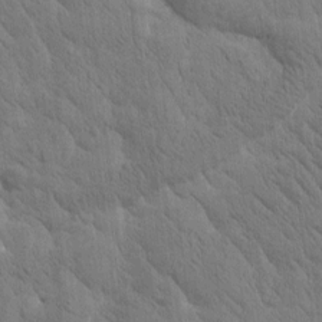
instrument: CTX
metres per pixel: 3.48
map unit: Htu
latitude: -0.9542
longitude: 175.1431
